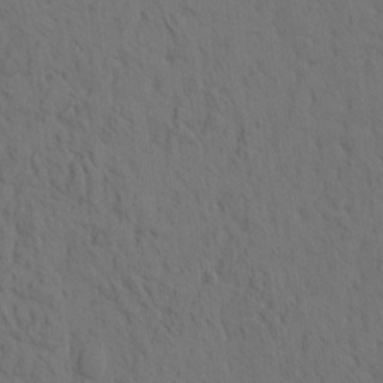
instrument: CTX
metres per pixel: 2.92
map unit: eHh
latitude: -1.6344
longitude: 17.8234
